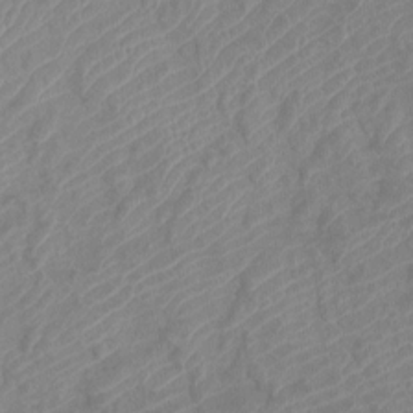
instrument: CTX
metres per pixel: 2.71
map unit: Htu
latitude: -12.2551
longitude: -70.3656
